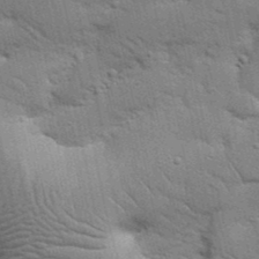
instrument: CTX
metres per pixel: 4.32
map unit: Nhu
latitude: 24.0255
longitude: -73.4805
